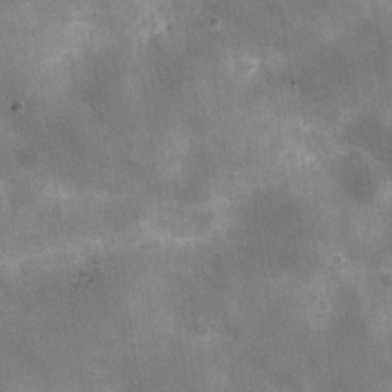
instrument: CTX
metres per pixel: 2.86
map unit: Hve
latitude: -31.2187
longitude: 93.6155
